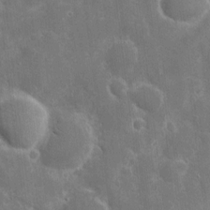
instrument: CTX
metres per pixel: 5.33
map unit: eHh
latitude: 7.4048
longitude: -70.1956
